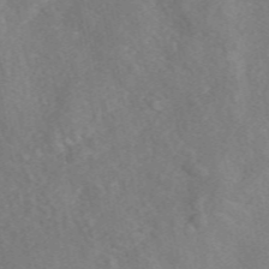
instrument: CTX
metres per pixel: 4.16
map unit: eAb
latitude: 49.4993
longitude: 118.8975
